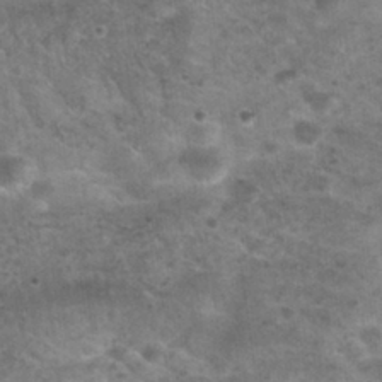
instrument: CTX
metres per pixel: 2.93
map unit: Nhu
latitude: 28.3089
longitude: -49.6127
